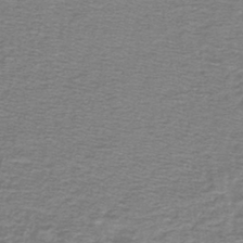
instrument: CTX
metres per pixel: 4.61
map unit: lHb
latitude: -44.2173
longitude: 56.6707
